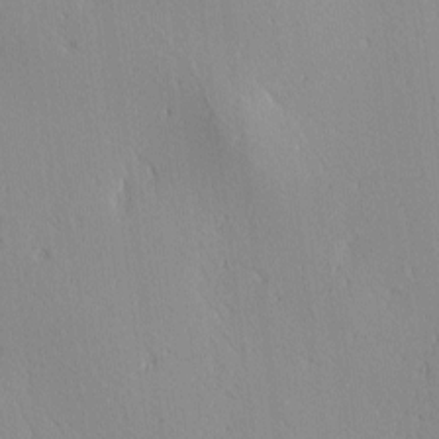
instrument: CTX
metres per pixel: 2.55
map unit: Ave
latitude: 3.0458
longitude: -114.2522
